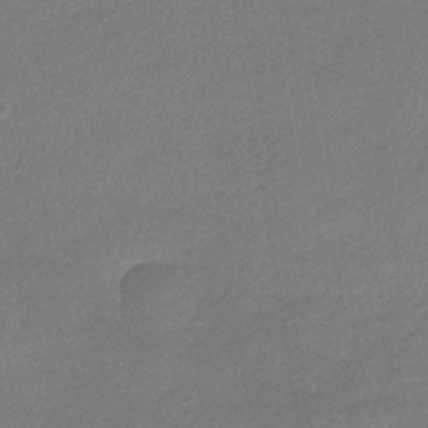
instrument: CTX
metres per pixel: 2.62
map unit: HNhu
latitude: -39.9745
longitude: 94.7463
